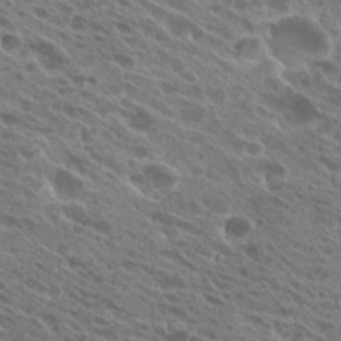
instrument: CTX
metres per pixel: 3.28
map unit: Hto
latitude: 25.5371
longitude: -40.3467
